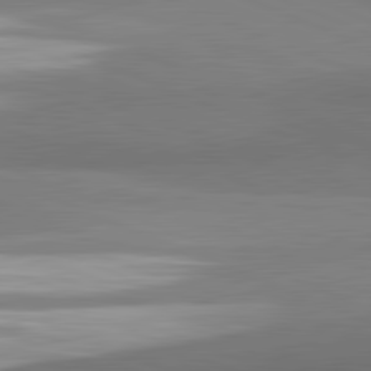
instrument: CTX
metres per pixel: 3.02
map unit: lApd
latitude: 82.0822
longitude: 153.1809
